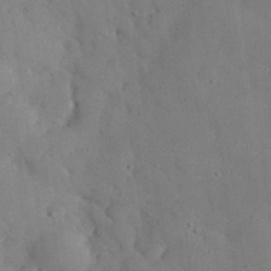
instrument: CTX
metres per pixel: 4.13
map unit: eHh
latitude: 29.9717
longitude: -70.0633
